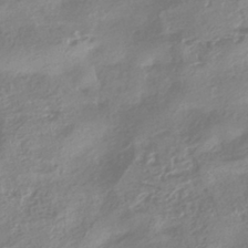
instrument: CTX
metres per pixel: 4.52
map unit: HNhu
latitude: -41.2754
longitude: 91.9556
